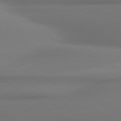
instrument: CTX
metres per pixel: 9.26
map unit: lApd
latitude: 80.0633
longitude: 175.1620
